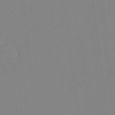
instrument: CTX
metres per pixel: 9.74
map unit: Ht
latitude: -14.1795
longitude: -51.6505
